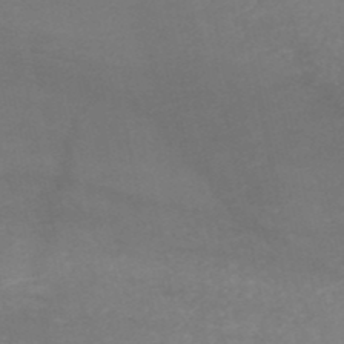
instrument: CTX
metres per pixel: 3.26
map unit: HNb
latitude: -49.8423
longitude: -43.6127
